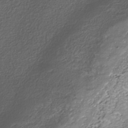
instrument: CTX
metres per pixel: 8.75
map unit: Nhe
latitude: -38.2173
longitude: -87.9528
